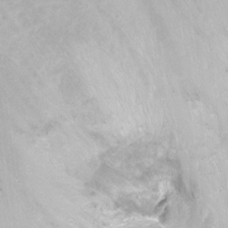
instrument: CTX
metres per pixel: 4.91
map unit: Nhu
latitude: -13.6344
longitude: -40.7246
